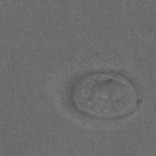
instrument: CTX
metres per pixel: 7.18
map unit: eAb
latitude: 43.6694
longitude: 105.1053
